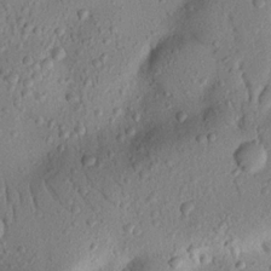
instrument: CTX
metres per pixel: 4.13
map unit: Nhu
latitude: 20.2145
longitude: -77.1781
